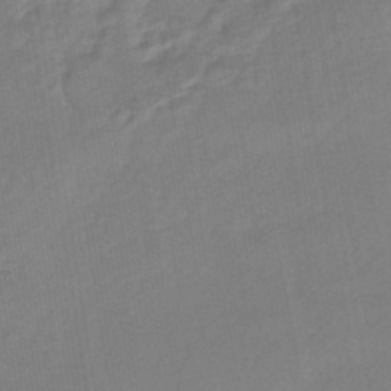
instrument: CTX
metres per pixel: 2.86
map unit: eHb
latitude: -45.0298
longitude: 87.7100
